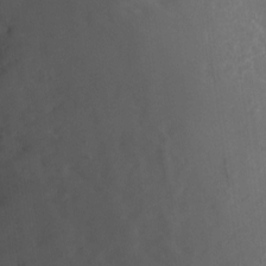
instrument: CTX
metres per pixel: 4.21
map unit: Hto
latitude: 4.9136
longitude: -32.9514
